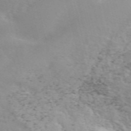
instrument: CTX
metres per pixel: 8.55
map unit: ANa
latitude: 50.4979
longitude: -81.8016
